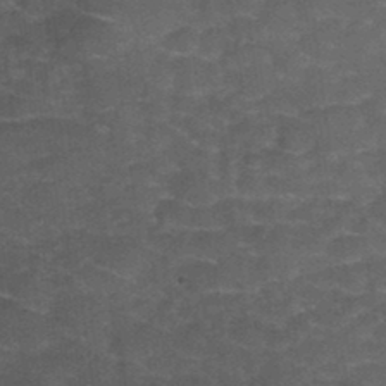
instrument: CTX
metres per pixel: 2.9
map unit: Hto
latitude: 35.0269
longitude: -53.0269
